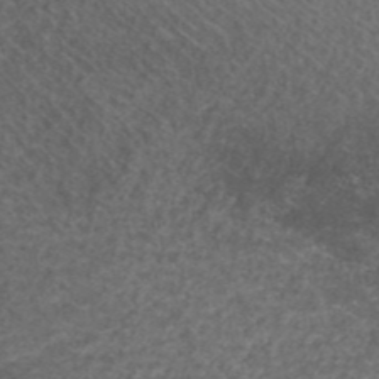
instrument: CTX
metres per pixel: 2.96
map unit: ANa
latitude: 42.7813
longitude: 24.8219
